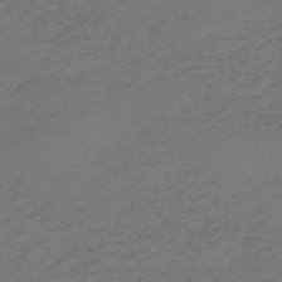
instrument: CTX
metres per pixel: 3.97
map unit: HNb
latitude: -55.5021
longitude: -44.0822
